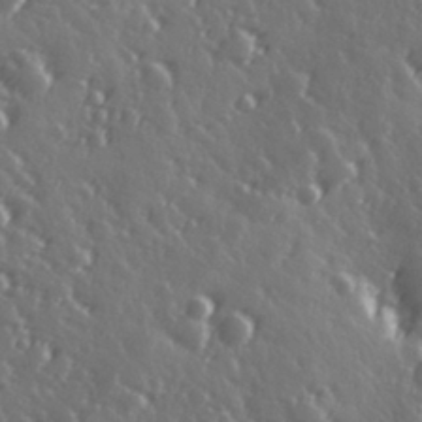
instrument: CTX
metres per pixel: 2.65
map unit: Hve
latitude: 27.7450
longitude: 146.9919
